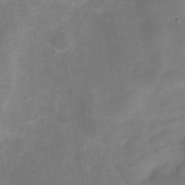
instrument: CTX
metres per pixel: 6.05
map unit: Hve
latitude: -29.8989
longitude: 93.7855
